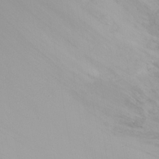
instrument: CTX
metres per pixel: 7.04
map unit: Ht
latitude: -15.6155
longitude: -45.6505
